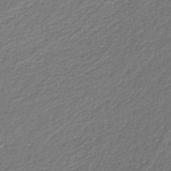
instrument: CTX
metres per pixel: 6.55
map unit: eAb
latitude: -39.7667
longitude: 51.9745
